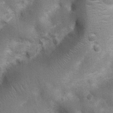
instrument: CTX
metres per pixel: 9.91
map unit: Nhu
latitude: 7.2726
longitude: -22.7057
